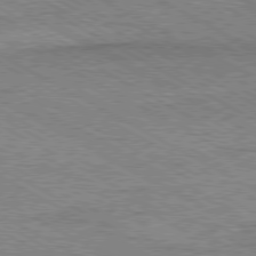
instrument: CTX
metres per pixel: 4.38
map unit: Hpe
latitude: -80.7463
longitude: 20.4251
